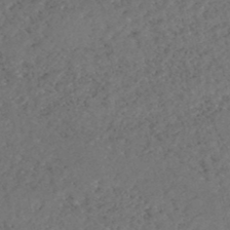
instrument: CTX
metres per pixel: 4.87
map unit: HNhu
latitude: -48.1228
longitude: 98.3684
